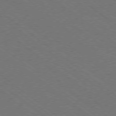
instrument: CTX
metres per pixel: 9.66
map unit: Ap
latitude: -79.2187
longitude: -64.8569
